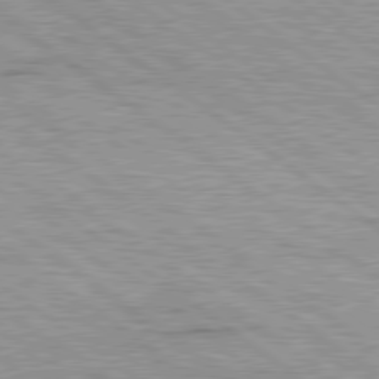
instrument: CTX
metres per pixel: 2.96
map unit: Hpe
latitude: 79.1592
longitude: -154.5735
